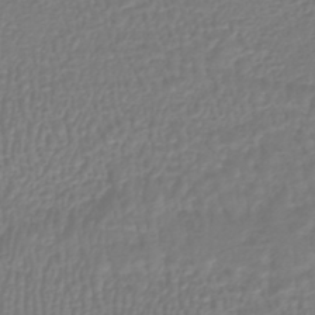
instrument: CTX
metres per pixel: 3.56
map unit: HNhu
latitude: -46.1228
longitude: 99.1053
